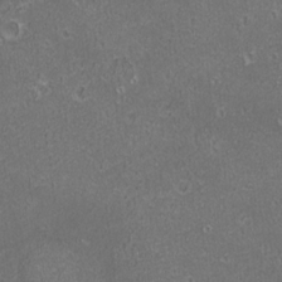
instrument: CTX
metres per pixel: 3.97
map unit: Nhu
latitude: -1.2187
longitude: -78.4790
